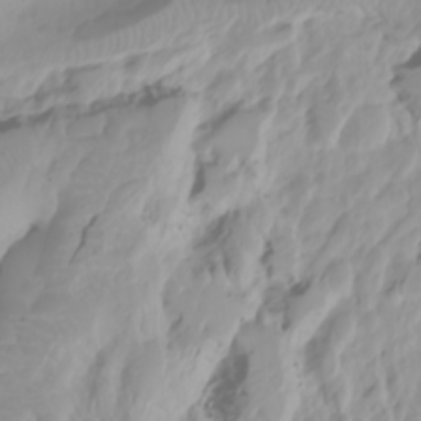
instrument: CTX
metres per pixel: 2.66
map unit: Nhu
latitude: -4.5573
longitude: -85.0270
